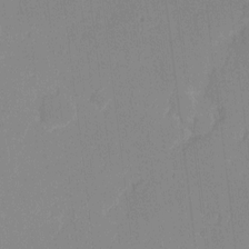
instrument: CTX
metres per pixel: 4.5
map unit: eHh
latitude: 7.4048
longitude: -66.9891
